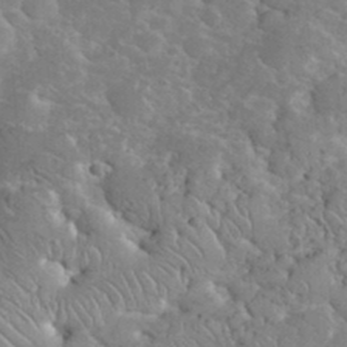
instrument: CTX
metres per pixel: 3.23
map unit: eHh
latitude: 35.8583
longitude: -64.8380
